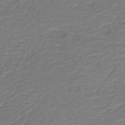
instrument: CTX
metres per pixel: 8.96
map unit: HNb
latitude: -42.5762
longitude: 50.5952
